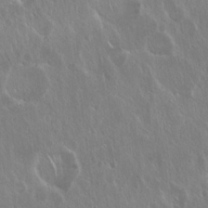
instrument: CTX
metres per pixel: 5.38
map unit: Hto
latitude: 18.7057
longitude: -57.3859
